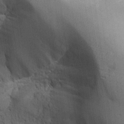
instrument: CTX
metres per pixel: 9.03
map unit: Aa
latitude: 25.5938
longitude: -127.6694
